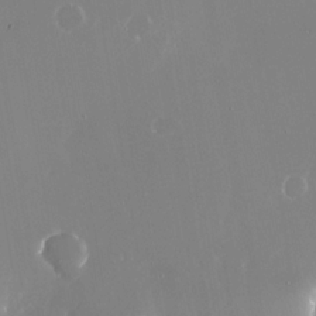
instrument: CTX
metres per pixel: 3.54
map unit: Nhu
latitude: -24.8219
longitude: -72.9136
